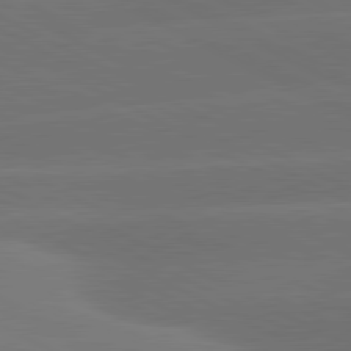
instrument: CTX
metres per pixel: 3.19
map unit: lApd
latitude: 80.9703
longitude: -147.5560
